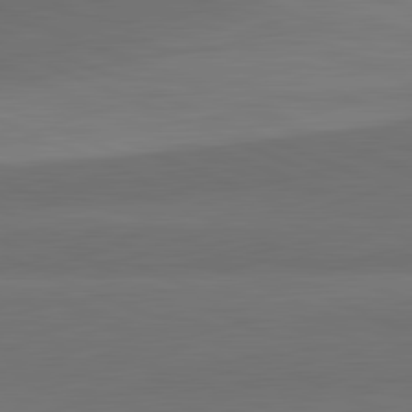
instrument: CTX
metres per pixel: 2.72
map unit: lApd
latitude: 82.2711
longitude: 156.8219
